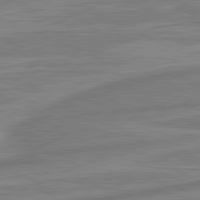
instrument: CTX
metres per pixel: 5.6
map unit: lApd
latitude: 81.6694
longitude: -174.9892
